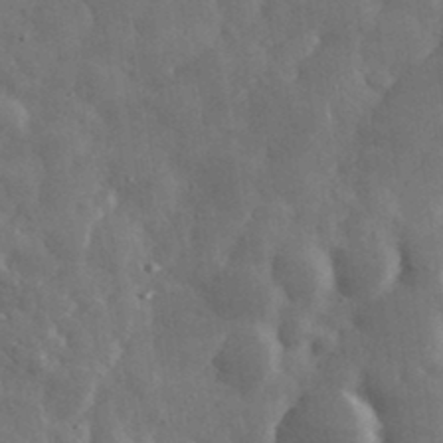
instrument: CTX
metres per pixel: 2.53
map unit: eHh
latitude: 34.0255
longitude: -69.8961
